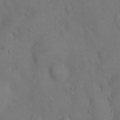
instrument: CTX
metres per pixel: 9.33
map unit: Hto
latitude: 14.8569
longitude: -59.7828
